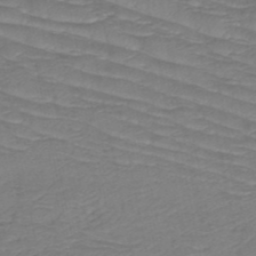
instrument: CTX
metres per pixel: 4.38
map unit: HNb
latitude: -50.0850
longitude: -51.9906
